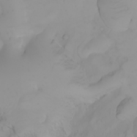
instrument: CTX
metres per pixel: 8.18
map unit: Nhu
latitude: -4.4818
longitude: -84.9703
